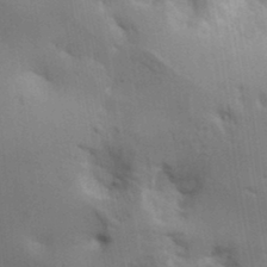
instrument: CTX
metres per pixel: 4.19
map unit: lAa
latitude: 18.2333
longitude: -138.9514
